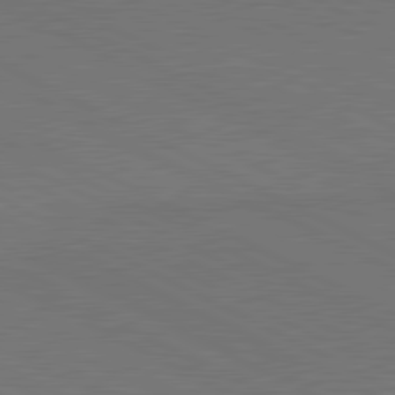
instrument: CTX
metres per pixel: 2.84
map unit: lApd
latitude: 81.1403
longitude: 149.3510
